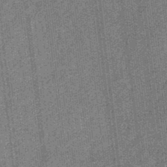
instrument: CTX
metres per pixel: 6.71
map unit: eHb
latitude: -32.2740
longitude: 74.1228
